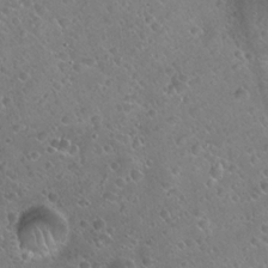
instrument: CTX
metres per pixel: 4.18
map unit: Hto
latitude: 21.5182
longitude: -54.4034
